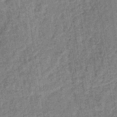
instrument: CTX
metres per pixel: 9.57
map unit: lHb
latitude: -35.6911
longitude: 64.0283
